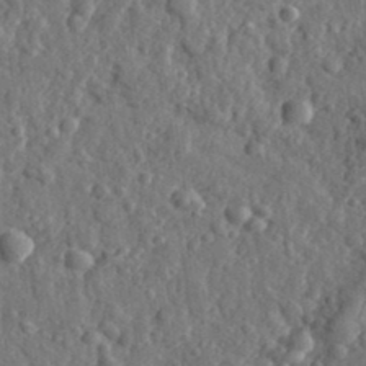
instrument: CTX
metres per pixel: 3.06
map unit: eHh
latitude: 35.1592
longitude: -80.5357
